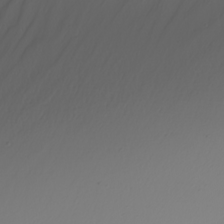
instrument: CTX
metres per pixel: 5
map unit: Nhu
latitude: -6.1794
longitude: -94.1011
